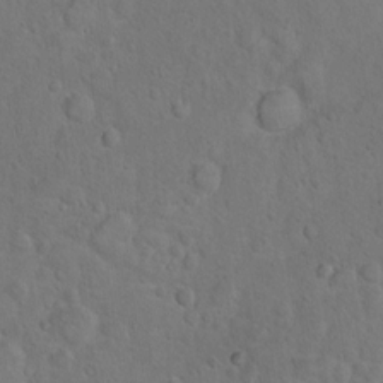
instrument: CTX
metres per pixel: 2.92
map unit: Hto
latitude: 10.6113
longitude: -35.8394
